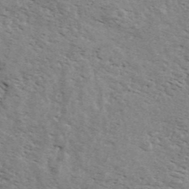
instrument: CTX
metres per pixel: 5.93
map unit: Ave
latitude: 41.0269
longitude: -109.9339
